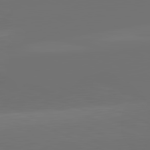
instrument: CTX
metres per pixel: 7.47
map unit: lApd
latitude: 81.9339
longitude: -160.5546
